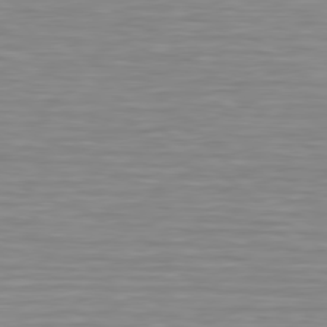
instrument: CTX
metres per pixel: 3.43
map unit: lApd
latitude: 79.2348
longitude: -88.9703
